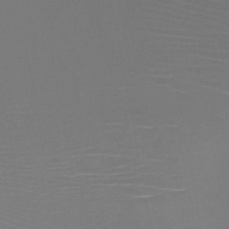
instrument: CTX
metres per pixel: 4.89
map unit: HNb
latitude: -47.5588
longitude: -43.3104
